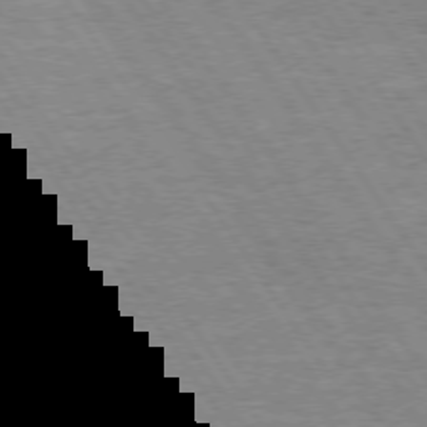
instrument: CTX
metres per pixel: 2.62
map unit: Hpe
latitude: 73.6127
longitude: -128.7813
